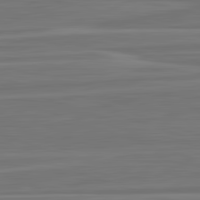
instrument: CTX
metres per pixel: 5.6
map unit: lApd
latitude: 82.9324
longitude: 169.1431
